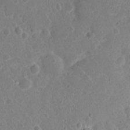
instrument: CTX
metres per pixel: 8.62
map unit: Nhu
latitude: 2.3656
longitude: -15.0270
